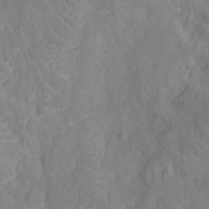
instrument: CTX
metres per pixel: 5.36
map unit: Nhu
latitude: -13.3321
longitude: -24.4412
